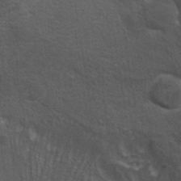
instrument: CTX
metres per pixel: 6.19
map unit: ANa
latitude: 35.8394
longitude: 13.1998
